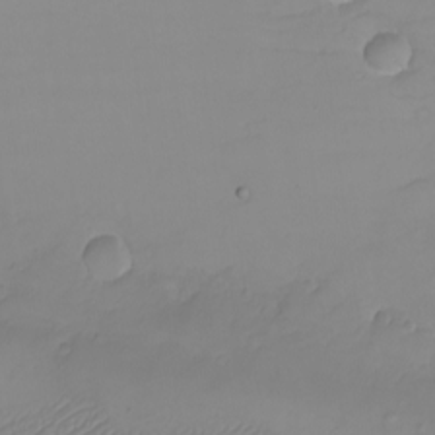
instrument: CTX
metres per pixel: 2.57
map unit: eHh
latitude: -6.6518
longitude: -79.9528
